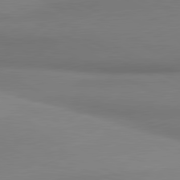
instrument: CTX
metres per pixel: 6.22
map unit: lApd
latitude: 81.0836
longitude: 176.4818
